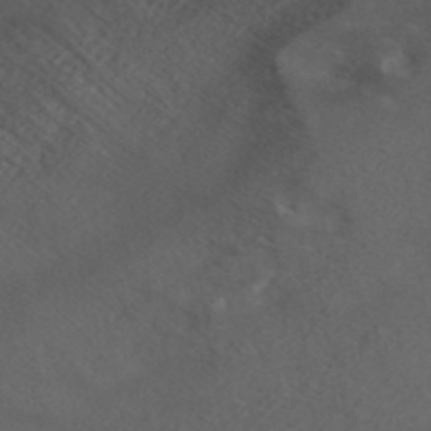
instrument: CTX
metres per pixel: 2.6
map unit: ANa
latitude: 44.7058
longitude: 37.6344
